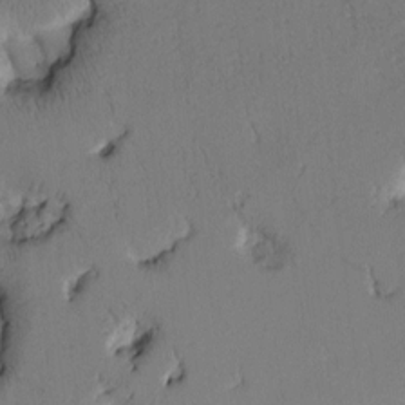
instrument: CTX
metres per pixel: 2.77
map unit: Htu
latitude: 2.2522
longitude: 179.8989
